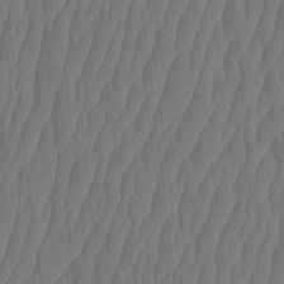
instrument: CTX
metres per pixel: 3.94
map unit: HNhu
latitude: -2.9163
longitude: 14.2740
